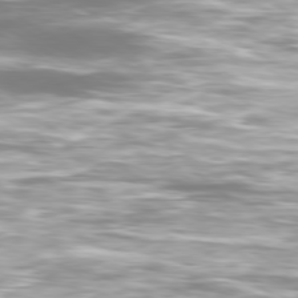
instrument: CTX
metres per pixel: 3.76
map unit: Ap
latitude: -80.0472
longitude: -60.5545
